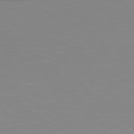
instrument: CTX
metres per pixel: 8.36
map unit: Hpe
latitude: 78.8758
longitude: -172.7813
